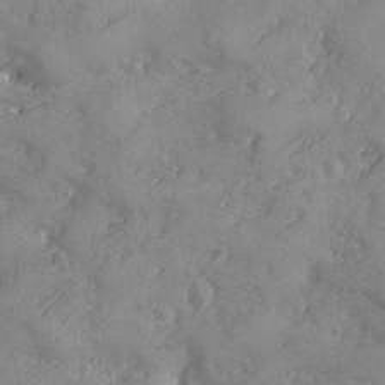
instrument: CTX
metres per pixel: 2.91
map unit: Ave
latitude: -8.1795
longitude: -118.2144
